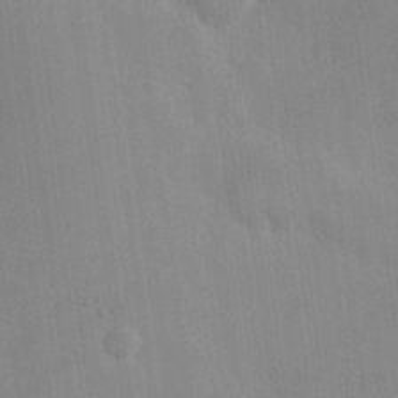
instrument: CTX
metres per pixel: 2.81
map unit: Hve
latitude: 26.1767
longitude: 150.9164
